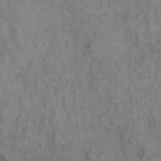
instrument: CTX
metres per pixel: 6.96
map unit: eHh
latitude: 19.3670
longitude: -61.9906
